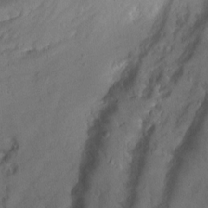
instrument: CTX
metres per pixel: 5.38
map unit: Ht
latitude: 0.5545
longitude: -37.4049
